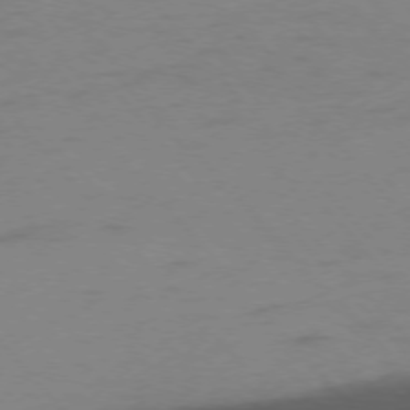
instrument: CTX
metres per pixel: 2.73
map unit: Ap
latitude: -76.3306
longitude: -70.1389
